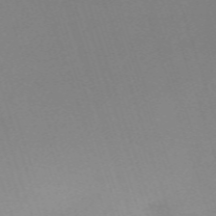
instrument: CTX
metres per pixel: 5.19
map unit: eHh
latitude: -62.7274
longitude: 50.3495
